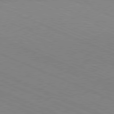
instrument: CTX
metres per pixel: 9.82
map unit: Hpe
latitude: -81.7100
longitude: 16.2929
